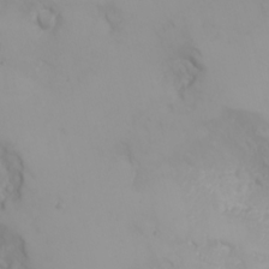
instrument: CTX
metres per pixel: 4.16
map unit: Nhu
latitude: -4.7463
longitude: -85.5182
